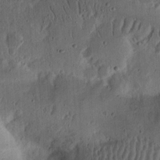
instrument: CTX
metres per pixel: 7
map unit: Ht
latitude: 13.9528
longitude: -74.4412
